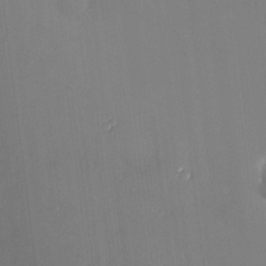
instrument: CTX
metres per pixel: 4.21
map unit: eHh
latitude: -4.9541
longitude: 19.5210
